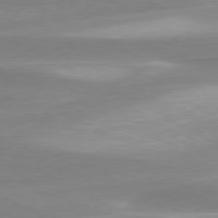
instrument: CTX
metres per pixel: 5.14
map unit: lApd
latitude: 79.6883
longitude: -115.1403
